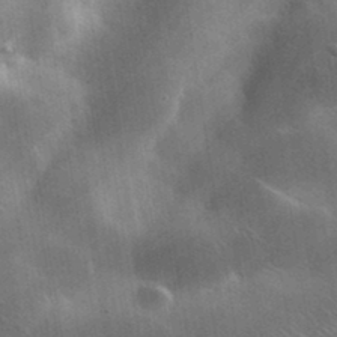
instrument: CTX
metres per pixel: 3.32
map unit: lHvf
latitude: 35.6694
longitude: -92.2144
